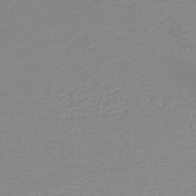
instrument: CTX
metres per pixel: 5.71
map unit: lHb
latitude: -44.2362
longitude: 55.7100
